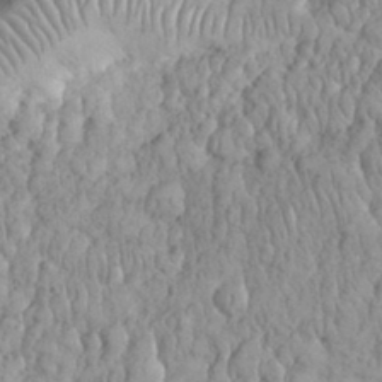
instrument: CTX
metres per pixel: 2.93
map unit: eHh
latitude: 32.8569
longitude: -65.0269
